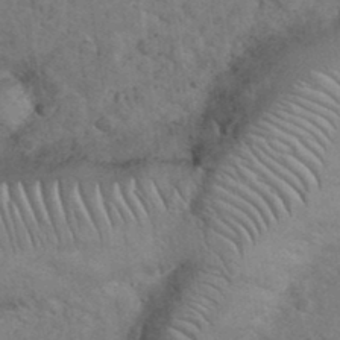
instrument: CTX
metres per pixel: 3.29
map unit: eHh
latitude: 36.4601
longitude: -64.7624
